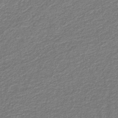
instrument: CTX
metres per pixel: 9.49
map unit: eAb
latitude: -39.7478
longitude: 52.0283
